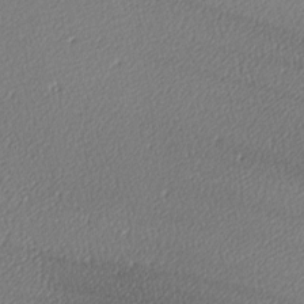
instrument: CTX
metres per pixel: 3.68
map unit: lAa
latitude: -9.8233
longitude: -127.7261
